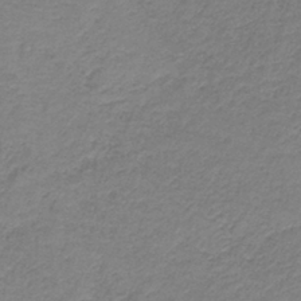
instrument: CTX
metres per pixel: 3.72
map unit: HNb
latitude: -38.0094
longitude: 50.8975
